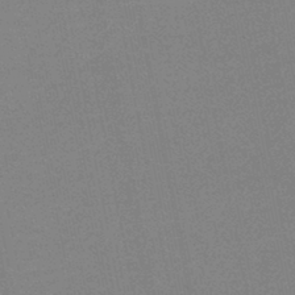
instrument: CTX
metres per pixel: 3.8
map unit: lHb
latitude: -42.1416
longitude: 67.2187
